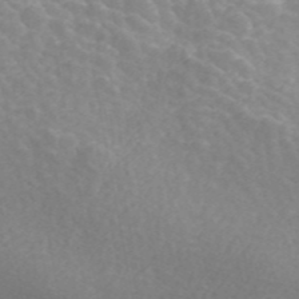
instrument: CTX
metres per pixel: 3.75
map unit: ANa
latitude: 45.0836
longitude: 26.7274
